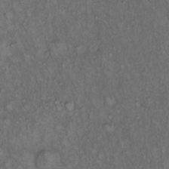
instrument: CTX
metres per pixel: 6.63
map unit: Hto
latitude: 15.6127
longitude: -56.8946
